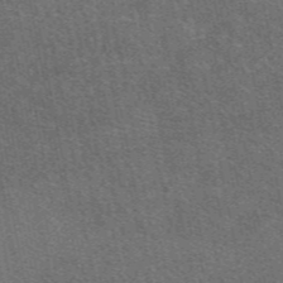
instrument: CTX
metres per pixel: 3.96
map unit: eAb
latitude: 48.2711
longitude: 114.8597
